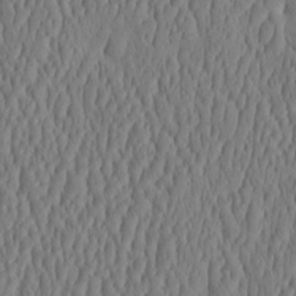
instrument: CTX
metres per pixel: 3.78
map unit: HNhu
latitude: -3.4832
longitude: 13.4077
